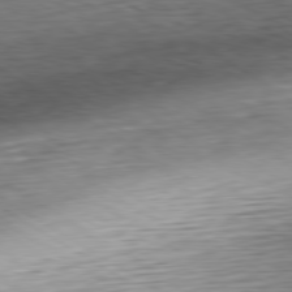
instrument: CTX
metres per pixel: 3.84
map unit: Hpe
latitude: -80.2740
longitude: 20.0472
